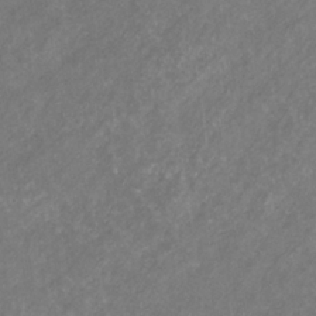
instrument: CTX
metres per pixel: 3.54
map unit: eHb
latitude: -31.1998
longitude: 70.4818
